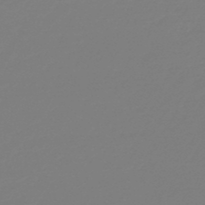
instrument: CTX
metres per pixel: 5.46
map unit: HNb
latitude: -48.8408
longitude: -51.0269
